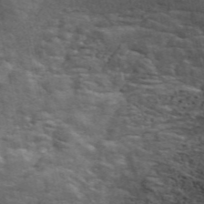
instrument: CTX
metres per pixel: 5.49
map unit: ANa
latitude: 49.7072
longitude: -82.3845
